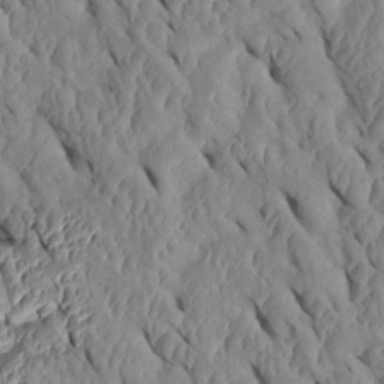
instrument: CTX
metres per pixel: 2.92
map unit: Htu
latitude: 1.3859
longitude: 148.3496
